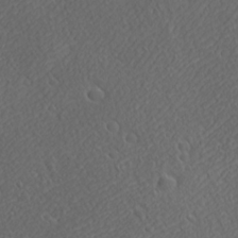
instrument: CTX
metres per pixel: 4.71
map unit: Ave
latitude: 21.8773
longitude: -136.9892
